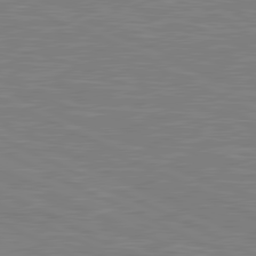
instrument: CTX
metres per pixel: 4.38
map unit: lApd
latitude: 81.0080
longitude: -170.2333
